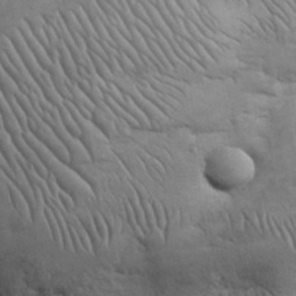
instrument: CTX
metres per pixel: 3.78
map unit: eHh
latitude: 32.7246
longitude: -67.7071
